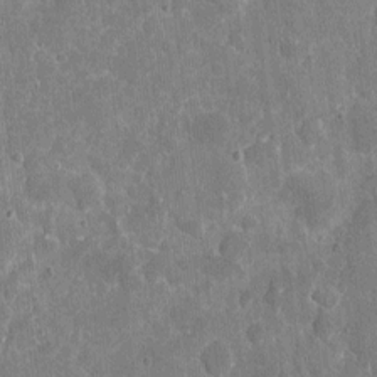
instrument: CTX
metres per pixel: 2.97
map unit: eHh
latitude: 5.4048
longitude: -67.5938
